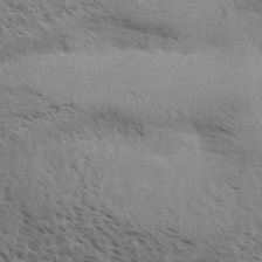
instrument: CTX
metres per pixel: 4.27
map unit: Aa
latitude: 32.8947
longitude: -140.2522
